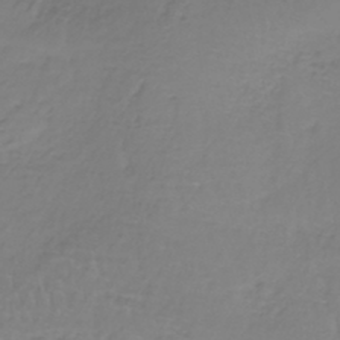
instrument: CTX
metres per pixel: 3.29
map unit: lHb
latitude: -37.5021
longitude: 61.8611
